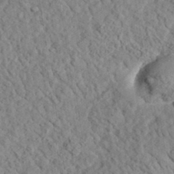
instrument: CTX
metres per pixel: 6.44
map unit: lHvf
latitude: 35.9906
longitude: -85.5182
